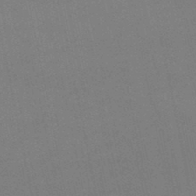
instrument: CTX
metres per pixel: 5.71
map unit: lHb
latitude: -46.8975
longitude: 58.6518
